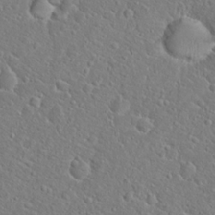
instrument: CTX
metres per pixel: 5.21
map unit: Hto
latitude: 20.7624
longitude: -45.0080
